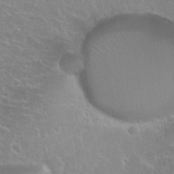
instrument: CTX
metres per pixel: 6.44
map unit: Nhu
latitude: 27.2726
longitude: -51.3670
